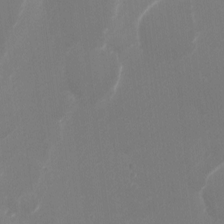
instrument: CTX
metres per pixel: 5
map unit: Nhu
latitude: -8.4818
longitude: -45.2915
